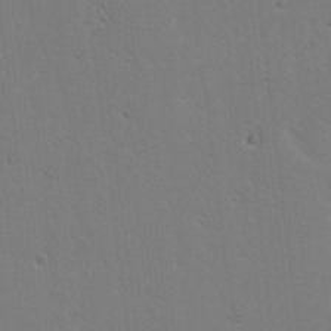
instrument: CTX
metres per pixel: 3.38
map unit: lAa
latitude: 13.1592
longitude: -107.4615
